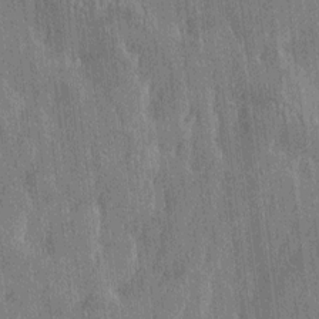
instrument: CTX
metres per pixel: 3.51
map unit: Htu
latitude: -7.2187
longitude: 176.3117
